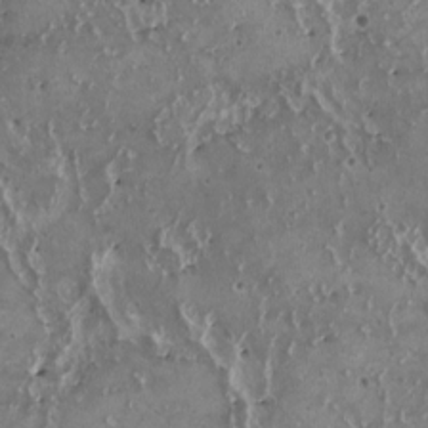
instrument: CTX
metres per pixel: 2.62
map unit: HNhu
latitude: 2.0255
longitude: 5.6910
